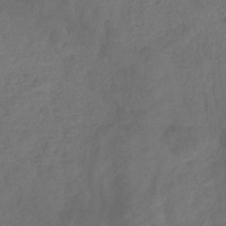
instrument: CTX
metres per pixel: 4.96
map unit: eHb
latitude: -32.3307
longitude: 72.3117
